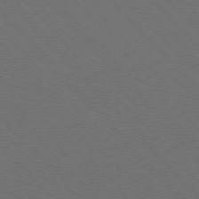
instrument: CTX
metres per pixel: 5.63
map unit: Hpe
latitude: 76.9702
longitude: -168.8191
